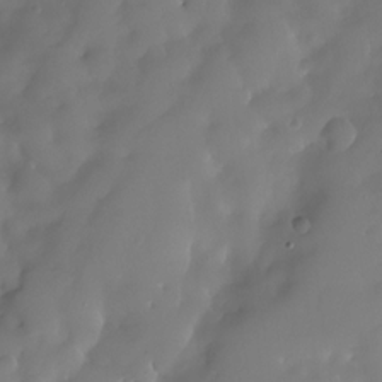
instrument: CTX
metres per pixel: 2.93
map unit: HNhu
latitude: -23.8612
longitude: 50.9353
